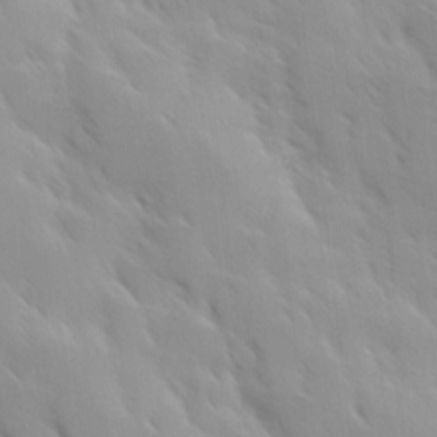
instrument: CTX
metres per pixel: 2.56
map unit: Ave
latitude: 9.1403
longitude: -103.8961
